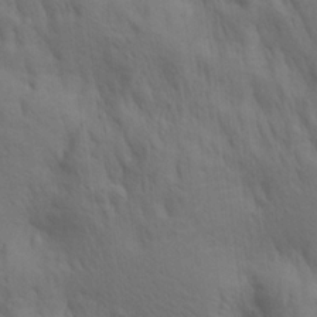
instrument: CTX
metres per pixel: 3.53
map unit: lAa
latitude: 21.6883
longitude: -138.4412
